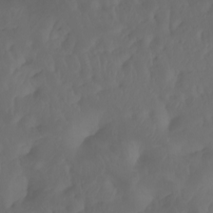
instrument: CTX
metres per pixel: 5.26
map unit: Htu
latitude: -6.2928
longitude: -69.9717
